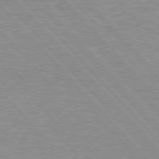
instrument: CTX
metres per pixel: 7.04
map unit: Hpe
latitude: 76.9513
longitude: -157.5560
